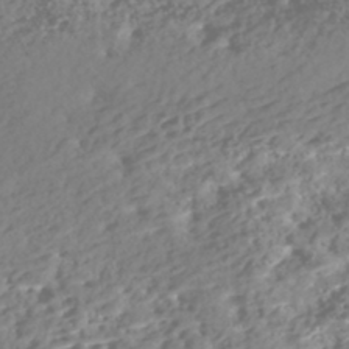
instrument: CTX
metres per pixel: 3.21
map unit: Nhe
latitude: -47.3509
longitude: -172.6490
